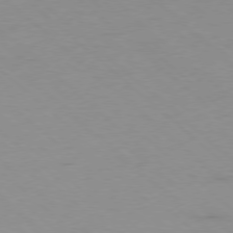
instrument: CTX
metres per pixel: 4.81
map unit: Hpe
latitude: -78.2550
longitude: -20.8002
